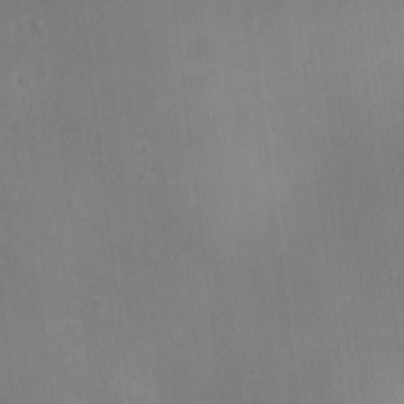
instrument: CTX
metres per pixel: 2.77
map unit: HNhu
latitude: 5.8205
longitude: 3.7099
